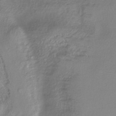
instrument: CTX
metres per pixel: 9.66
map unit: lHb
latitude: -36.7274
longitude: 68.1605
